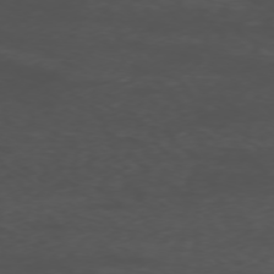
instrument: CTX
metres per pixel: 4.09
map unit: Ap
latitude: -76.6518
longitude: -65.7639
